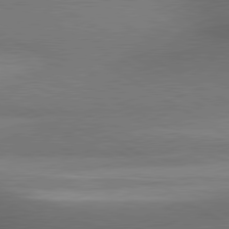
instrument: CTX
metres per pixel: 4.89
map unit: lApd
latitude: 80.3278
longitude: 136.3684
